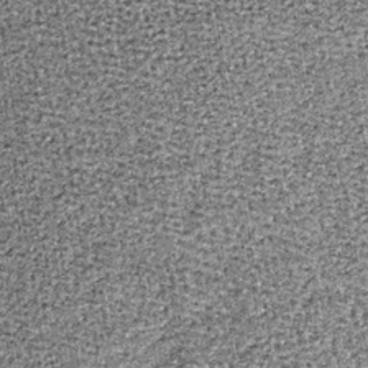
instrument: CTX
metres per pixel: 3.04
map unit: lHb
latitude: -37.1053
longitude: 64.7841
